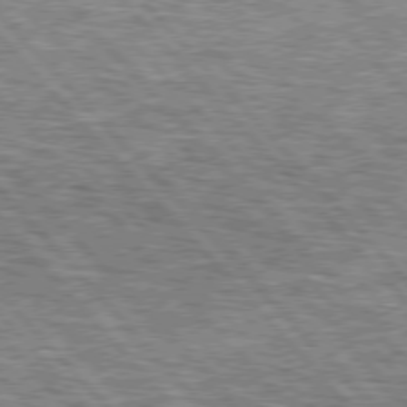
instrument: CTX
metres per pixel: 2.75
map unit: lApd
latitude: 76.1389
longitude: -75.1781
